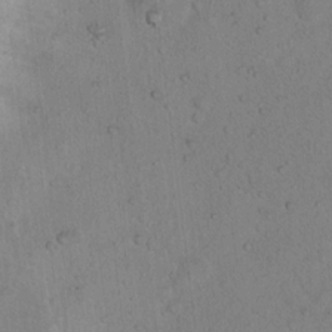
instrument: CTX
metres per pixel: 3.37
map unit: Nhu
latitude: 14.5546
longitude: -36.8002
